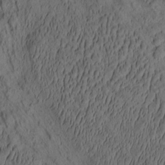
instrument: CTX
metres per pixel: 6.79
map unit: eHh
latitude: -1.4644
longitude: 15.7856
